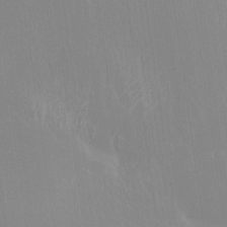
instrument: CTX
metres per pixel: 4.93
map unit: Htu
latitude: -4.4818
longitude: -88.3279
